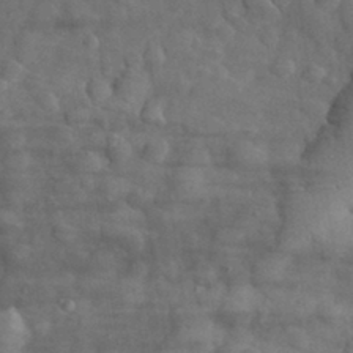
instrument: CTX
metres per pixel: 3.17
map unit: eHh
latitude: 31.4049
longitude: -71.0647
